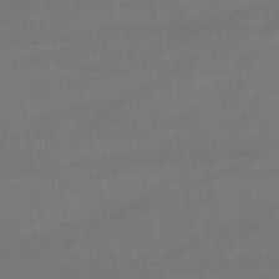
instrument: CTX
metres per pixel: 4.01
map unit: lHb
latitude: -47.2187
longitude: 73.6344
